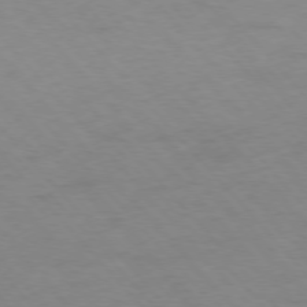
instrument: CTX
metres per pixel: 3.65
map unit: Ap
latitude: -76.7463
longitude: -88.3468
